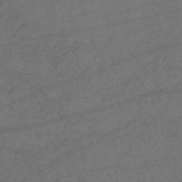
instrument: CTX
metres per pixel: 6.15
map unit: lHb
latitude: -39.9367
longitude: 68.5762
